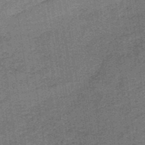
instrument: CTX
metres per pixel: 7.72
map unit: lHb
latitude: -37.8800
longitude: 57.7477
